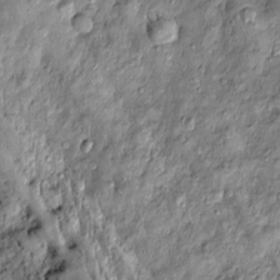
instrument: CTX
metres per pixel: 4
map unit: Htu
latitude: -4.2928
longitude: 159.3132
